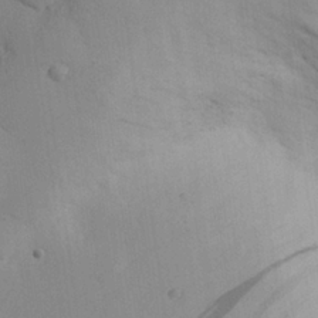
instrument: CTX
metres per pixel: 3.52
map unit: eHh
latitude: 25.8205
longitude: -75.1592
